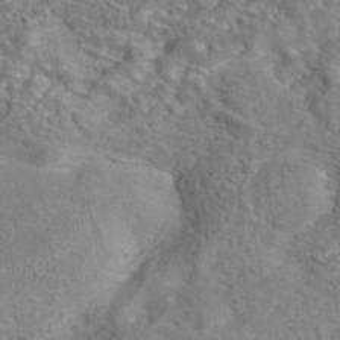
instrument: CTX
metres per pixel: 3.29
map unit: eAb
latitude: 42.5168
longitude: 104.4818
